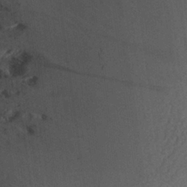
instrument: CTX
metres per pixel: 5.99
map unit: Aa
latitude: 26.5357
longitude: -145.9528
